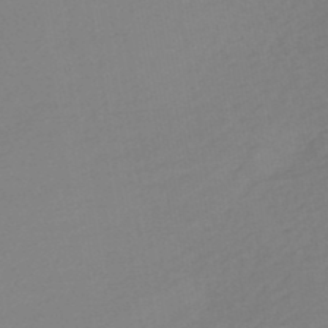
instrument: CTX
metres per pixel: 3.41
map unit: lHb
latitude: -47.0486
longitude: 57.7855
